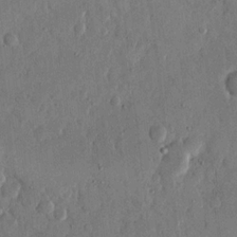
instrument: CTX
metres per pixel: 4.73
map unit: eHh
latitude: 14.1200
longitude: -68.2334
